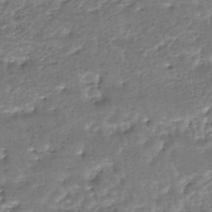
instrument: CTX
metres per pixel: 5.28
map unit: HNhu
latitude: -45.8233
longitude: 96.0850
